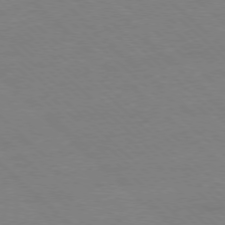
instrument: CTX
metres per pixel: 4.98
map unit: Ap
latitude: -77.9367
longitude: -85.1592
